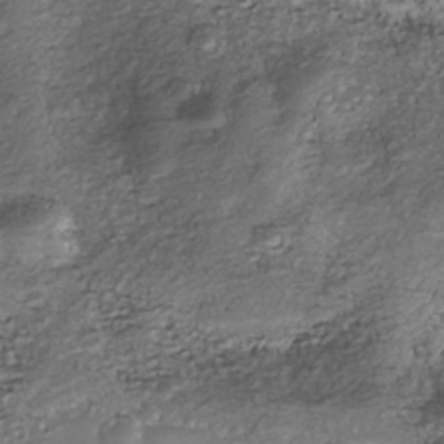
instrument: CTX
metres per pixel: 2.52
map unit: Nhe
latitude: -39.7478
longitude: -116.2712
